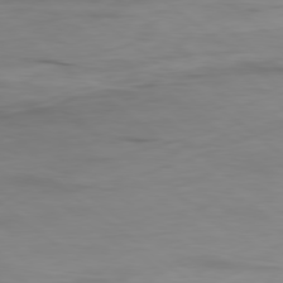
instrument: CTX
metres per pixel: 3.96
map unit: Ap
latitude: -80.0661
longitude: -68.9703
